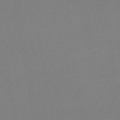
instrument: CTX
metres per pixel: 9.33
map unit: lHb
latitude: -46.7652
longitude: 57.7855
